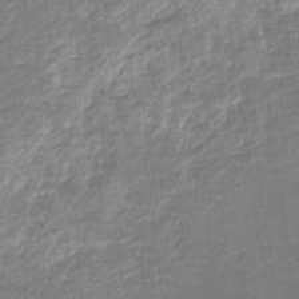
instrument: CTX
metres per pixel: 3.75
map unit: eHb
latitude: -34.0472
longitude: 71.0675
